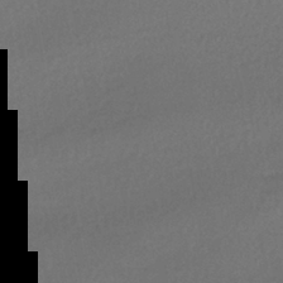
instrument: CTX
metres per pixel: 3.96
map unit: HNhu
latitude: -42.2739
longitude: 95.6344
